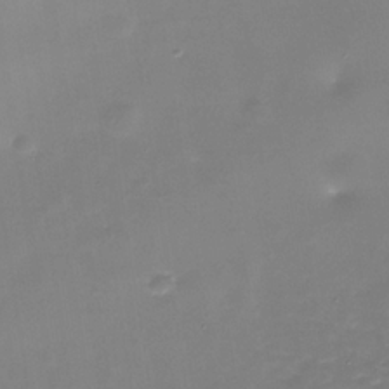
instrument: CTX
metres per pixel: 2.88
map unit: Nhe
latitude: -36.0472
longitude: -90.6113
